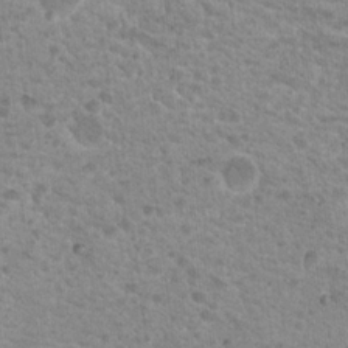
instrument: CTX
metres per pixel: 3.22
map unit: Nhu
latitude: 18.7624
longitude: -31.7072
